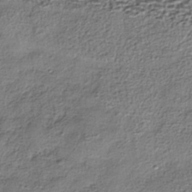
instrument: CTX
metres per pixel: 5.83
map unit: HNhu
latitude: -39.8045
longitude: 107.4455
